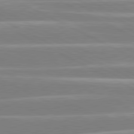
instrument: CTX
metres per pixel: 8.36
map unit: lApd
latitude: 80.6679
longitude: -130.3090
